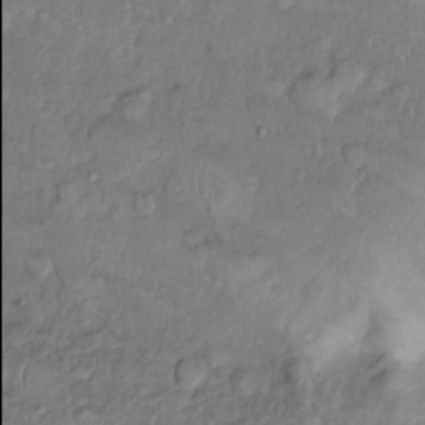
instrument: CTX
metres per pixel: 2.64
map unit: Nhu
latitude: 1.3103
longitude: -13.9906
